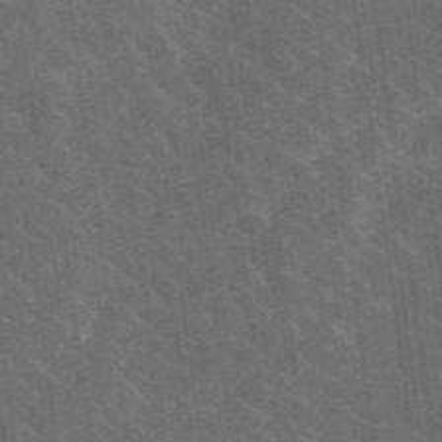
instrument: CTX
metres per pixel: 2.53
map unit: lHvf
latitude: 37.1026
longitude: -91.0647
